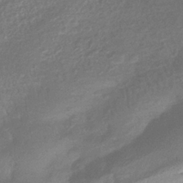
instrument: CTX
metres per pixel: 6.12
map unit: eHb
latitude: -37.3698
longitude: 81.2187
